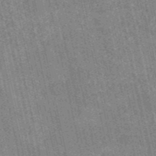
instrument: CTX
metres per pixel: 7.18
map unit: HNb
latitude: -53.4265
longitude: -38.0444
